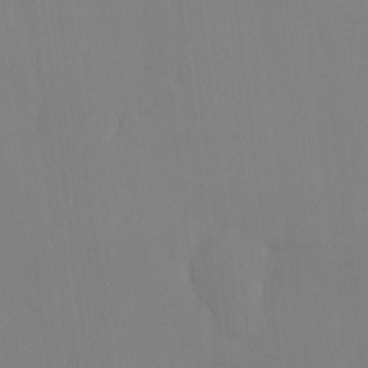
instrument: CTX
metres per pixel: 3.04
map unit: HNhu
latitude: -5.1620
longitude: 14.9353
